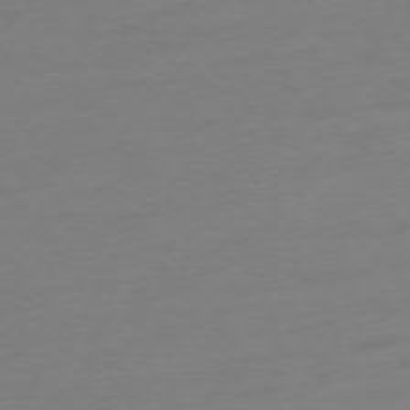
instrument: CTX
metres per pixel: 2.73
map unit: Ap
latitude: -75.2943
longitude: -71.0647
